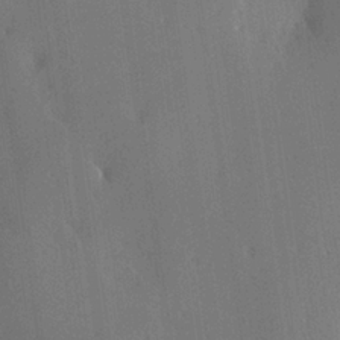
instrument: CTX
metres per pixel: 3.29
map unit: Hve
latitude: 24.9513
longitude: -92.9135
